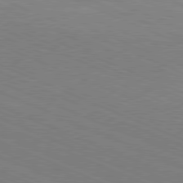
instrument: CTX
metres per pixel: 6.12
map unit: Hpe
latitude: -81.7856
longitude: 16.2740
